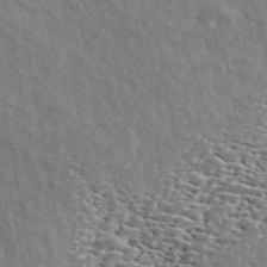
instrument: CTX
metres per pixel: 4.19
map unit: ANa
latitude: 43.6505
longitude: 45.6911
